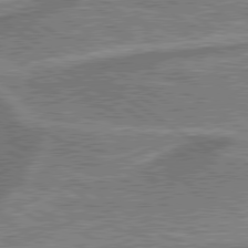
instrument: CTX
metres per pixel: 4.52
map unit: lApd
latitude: 79.8017
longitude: 174.8974
